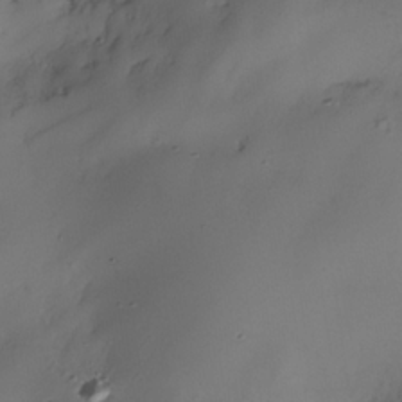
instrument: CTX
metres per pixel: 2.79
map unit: Nhe
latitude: -34.9542
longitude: -144.3278
